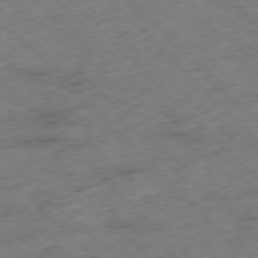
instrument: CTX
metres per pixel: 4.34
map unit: Hpe
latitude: -76.9353
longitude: -16.5924
